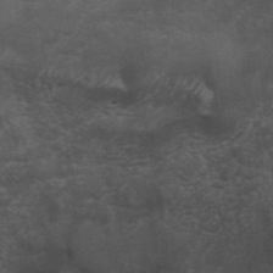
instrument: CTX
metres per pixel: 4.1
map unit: ANa
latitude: 39.3859
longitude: 29.8989
